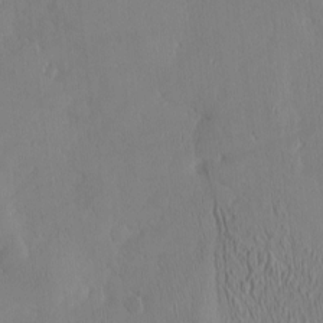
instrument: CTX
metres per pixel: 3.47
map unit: eHh
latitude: -4.0094
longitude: 16.2173
